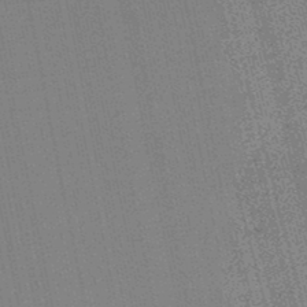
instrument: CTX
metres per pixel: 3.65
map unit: lHb
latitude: -46.3873
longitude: 78.2361
